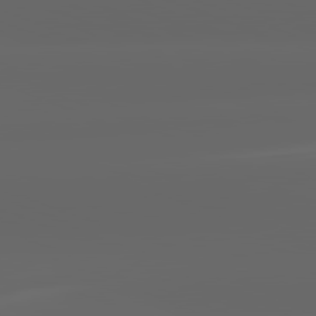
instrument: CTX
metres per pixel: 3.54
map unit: lApd
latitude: 82.1388
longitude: -168.2334
